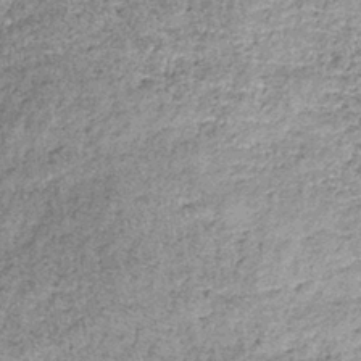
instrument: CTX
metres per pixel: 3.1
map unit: lHb
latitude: -36.1416
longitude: 64.9353
